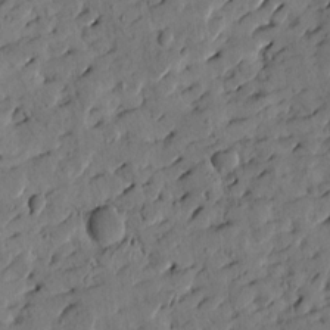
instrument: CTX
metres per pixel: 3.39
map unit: Htu
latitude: 1.4426
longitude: 178.5007
